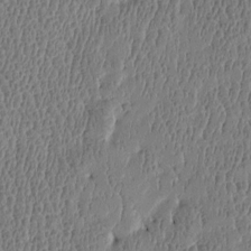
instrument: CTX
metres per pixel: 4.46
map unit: Htu
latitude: -4.8408
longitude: 176.3117
